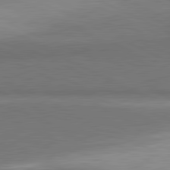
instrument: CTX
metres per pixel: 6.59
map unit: lApd
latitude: 81.6127
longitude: 157.8611
